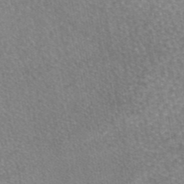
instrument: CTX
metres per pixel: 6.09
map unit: eAb
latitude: 45.5371
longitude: 105.9367
